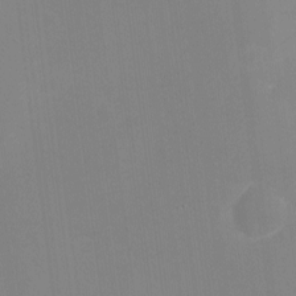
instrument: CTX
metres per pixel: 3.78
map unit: eHh
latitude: -2.4817
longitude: -80.0255
